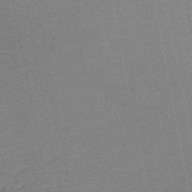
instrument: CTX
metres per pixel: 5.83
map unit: HNb
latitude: -47.7099
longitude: 58.4817
